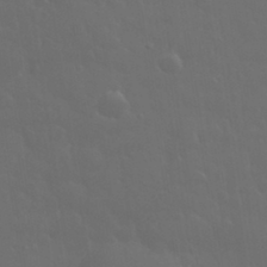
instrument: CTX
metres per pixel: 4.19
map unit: eHh
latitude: 33.4049
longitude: -60.8380
